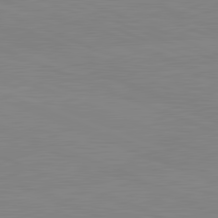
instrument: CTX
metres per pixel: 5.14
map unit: lApd
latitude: 81.8205
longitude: -157.4048
